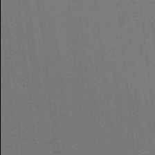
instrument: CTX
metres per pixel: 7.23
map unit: lHb
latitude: -39.7667
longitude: 54.0094
